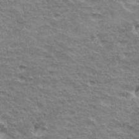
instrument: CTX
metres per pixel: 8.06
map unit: Hto
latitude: 34.6868
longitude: -45.5182
